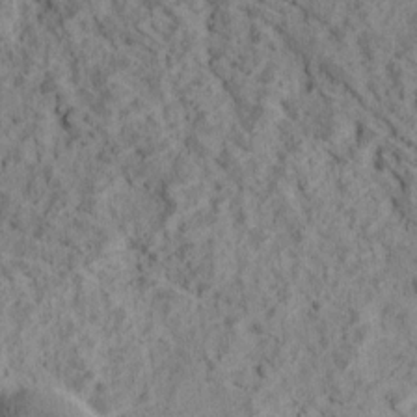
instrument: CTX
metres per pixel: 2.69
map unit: Ave
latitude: 18.4979
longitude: -134.3656
